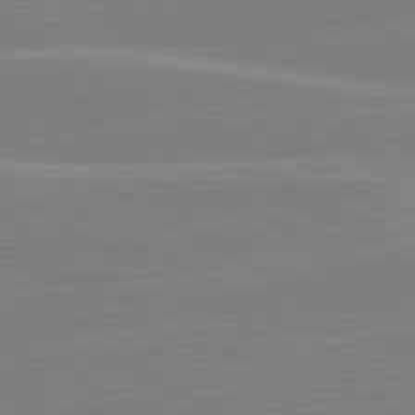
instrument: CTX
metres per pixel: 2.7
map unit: lApd
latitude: 80.6490
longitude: 122.7275
